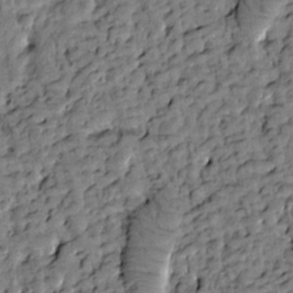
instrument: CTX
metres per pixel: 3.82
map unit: Htu
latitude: -3.1053
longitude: 173.7100
